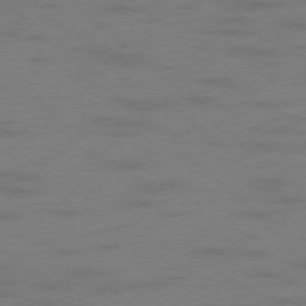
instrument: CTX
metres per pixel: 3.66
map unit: Hpe
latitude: -78.0850
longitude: -20.6491
